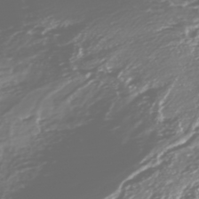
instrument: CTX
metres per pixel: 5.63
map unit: Nhe
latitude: -47.6722
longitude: -172.8757
